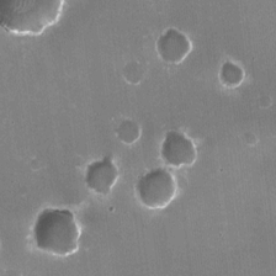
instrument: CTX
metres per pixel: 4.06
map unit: HNhu
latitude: -2.3306
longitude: -3.9528
